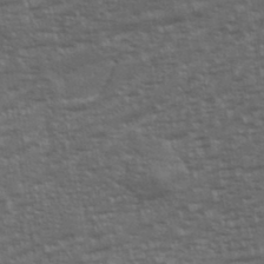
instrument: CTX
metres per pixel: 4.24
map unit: eHh
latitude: 35.9528
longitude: -133.5182
